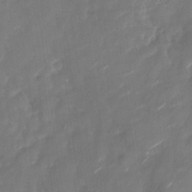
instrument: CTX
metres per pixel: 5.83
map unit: Nhu
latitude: -28.0283
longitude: -74.5546
